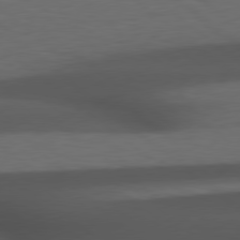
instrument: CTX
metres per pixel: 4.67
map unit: Hpe
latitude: 78.8002
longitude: -162.2523
